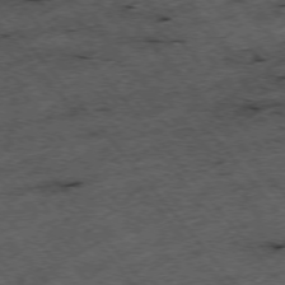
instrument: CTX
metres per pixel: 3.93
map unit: Hpe
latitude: -75.8045
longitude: -18.2333
